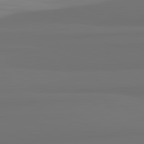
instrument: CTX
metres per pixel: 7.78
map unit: lApd
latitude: 82.6301
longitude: 166.0094
